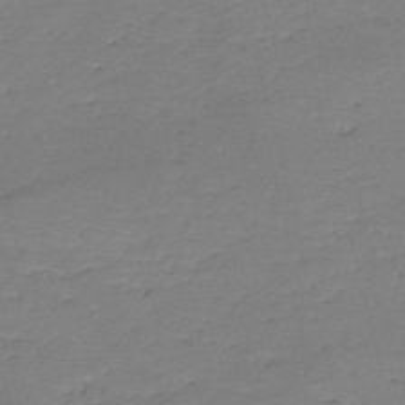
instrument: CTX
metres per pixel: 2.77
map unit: HNb
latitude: -49.6344
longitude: -41.9339
